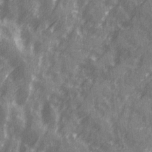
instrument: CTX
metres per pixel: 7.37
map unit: Ave
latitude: 20.0444
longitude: -131.6127
